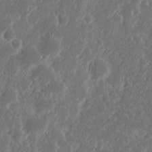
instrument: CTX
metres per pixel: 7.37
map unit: Nhu
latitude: 14.7813
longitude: -73.8206
